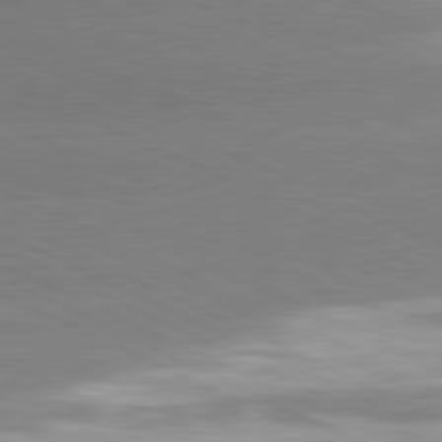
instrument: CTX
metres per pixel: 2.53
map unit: lApd
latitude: 80.8947
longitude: -155.4993
